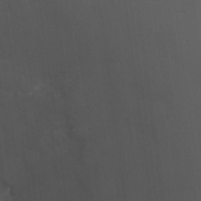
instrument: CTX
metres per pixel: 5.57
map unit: Hto
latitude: 29.9717
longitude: -43.6883
